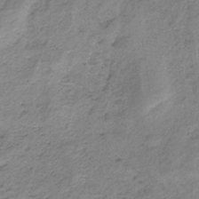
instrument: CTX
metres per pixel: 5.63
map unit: HNb
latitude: -34.2739
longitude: 58.4062
